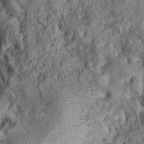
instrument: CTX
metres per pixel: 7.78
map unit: Ht
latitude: 10.3845
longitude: -38.8758
